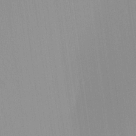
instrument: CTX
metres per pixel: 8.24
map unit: Aa
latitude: 24.9702
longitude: -137.4616
